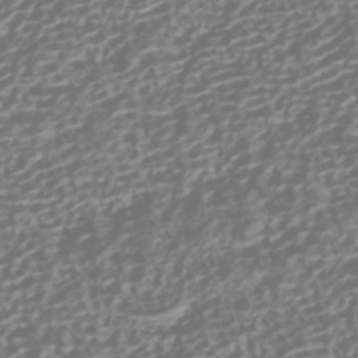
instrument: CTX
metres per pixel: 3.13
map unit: HNhu
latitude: -42.5573
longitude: 106.5385
